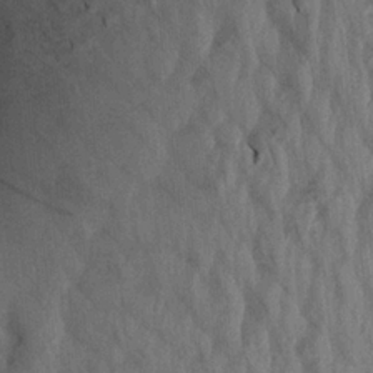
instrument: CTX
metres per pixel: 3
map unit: Aa
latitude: 20.1389
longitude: -147.3482
